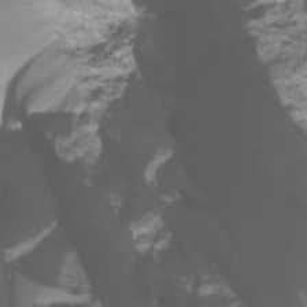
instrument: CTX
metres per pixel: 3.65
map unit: Nhu
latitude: -10.4440
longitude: -68.3089
